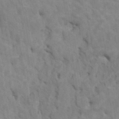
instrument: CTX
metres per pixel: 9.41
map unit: HNhu
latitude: 4.1200
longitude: -2.7246
